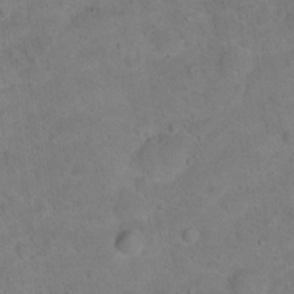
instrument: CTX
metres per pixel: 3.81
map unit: Hto
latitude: 16.7246
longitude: -37.5938
